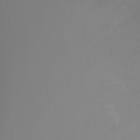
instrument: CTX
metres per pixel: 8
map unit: Ht
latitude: -3.5966
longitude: -24.8946
